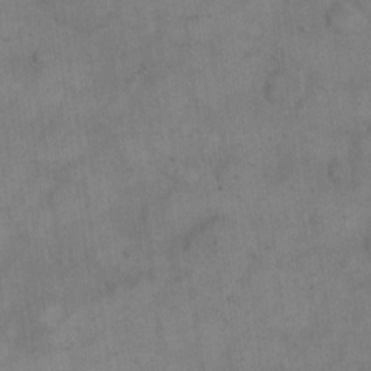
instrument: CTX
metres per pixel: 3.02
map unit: eHh
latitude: 18.1577
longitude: -65.4426
